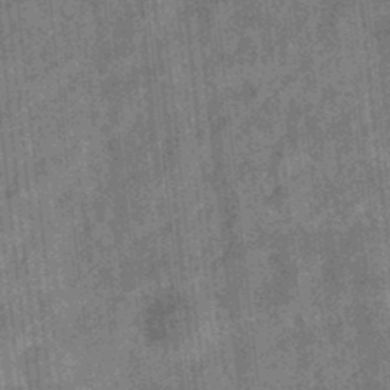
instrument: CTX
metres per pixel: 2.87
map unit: eHb
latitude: -34.2173
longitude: 79.2376
